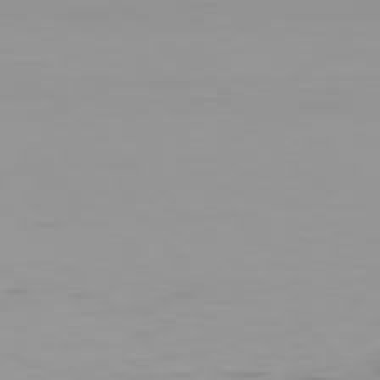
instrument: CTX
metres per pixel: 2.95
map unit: Hpe
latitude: 77.9717
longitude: -167.2348
